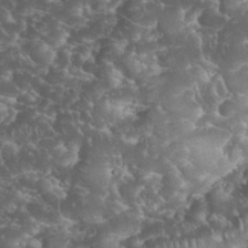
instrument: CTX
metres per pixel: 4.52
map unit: eHh
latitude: 34.2711
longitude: -65.0269
